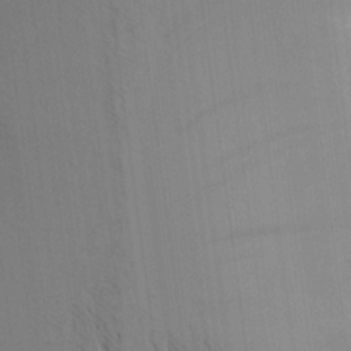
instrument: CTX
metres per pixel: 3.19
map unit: Aa
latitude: 16.4223
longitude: -148.8380
